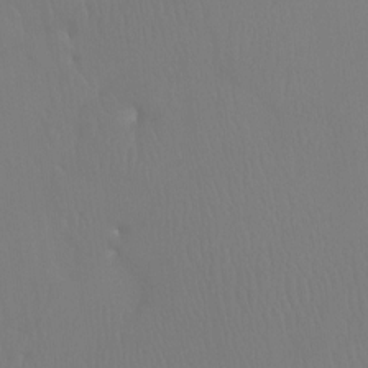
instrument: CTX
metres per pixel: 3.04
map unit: Ht
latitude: -7.2376
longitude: -32.4412
